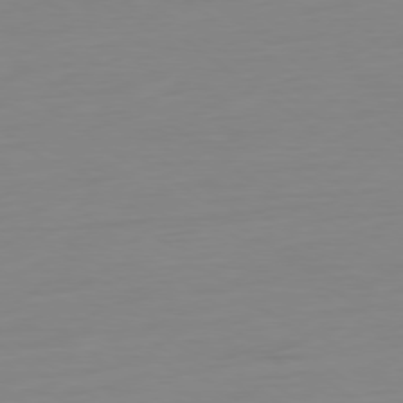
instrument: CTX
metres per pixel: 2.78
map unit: Ap
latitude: -79.0864
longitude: -65.8961
